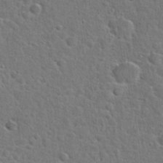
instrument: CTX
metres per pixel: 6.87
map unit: Hto
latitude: 23.3859
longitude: -46.5357
